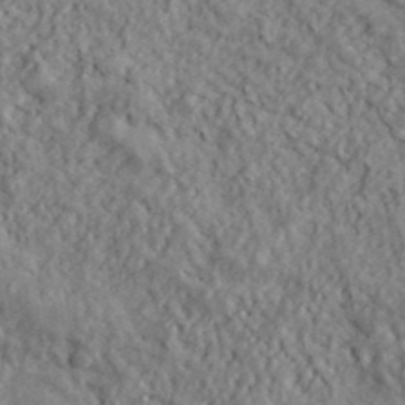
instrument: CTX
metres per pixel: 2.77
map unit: lHvf
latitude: 38.7246
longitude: -91.0647
